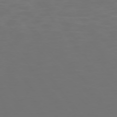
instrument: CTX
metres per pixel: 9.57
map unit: Ap
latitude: -75.1054
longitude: -76.7624
